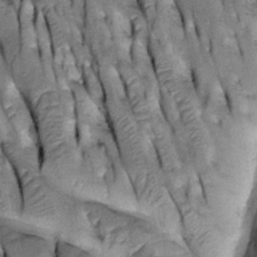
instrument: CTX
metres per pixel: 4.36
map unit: Htu
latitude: -3.4643
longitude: 150.1227
